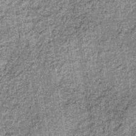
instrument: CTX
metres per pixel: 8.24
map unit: lHb
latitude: -36.7274
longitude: 64.4062
